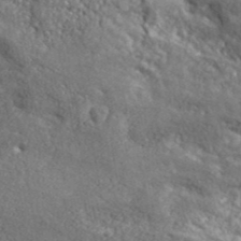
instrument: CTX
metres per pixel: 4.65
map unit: ANa
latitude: 42.6868
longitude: -87.4615
